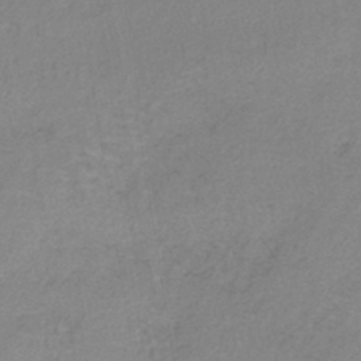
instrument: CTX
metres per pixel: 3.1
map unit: lHb
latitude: -41.5966
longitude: 59.7477
